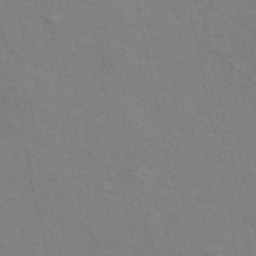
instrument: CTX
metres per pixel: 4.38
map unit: ANa
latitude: 48.7057
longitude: -76.1389
